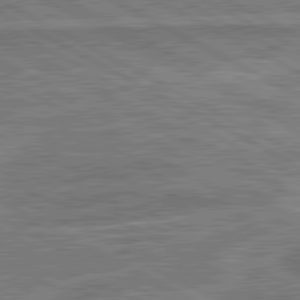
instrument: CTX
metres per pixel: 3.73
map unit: lApd
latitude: 80.9703
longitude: 144.1795
